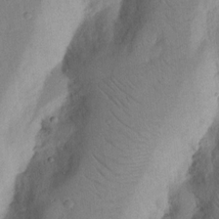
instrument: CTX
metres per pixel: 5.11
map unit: Nhu
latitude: 15.9528
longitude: -74.6868
